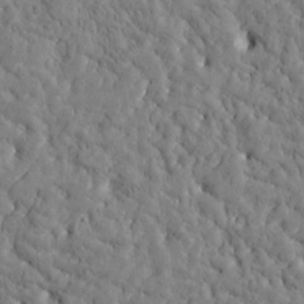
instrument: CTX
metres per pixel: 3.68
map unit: Htu
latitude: -3.2942
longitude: 175.5777
